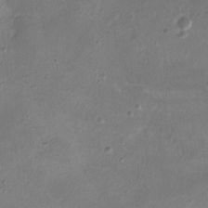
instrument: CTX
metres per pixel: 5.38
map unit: eHh
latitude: -5.5966
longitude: -77.9150
